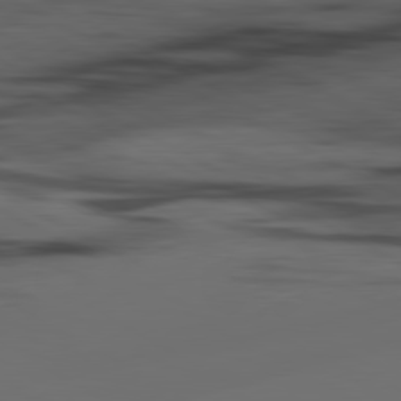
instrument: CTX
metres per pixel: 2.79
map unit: lApd
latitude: 80.6301
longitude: -85.2537
